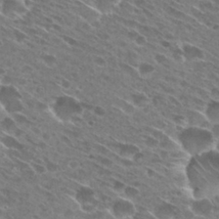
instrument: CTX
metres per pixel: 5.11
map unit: Hto
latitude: 28.7246
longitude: -44.9325
